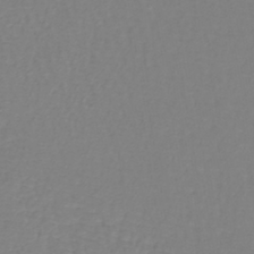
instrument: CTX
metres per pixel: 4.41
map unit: lHb
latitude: -42.6140
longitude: 71.4643
